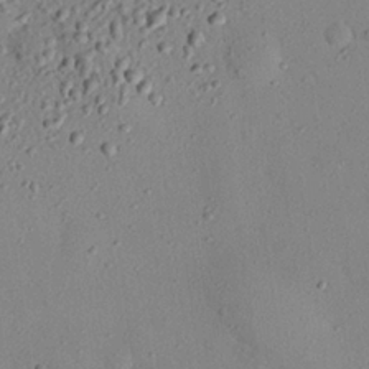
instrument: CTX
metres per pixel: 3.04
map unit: eHh
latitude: 25.6504
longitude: -77.2348
